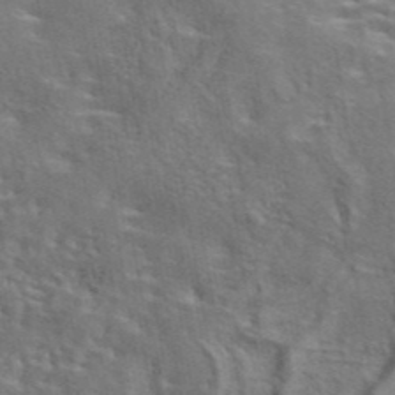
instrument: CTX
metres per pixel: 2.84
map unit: eAb
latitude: 43.5938
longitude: 111.8800
